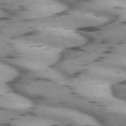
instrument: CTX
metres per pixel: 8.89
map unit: lApd
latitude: 72.2523
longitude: -54.0822
